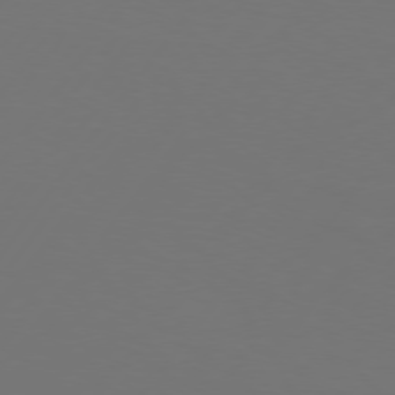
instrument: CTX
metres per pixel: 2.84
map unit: Hpe
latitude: 75.4238
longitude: -130.2334
